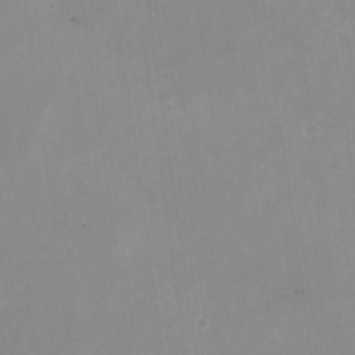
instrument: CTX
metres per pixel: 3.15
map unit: Nhu
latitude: -27.5021
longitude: -75.5182
